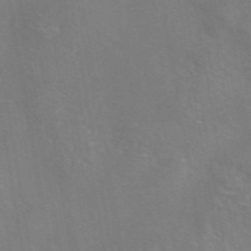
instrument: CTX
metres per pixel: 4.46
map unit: eAb
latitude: 45.7260
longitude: 109.2187
